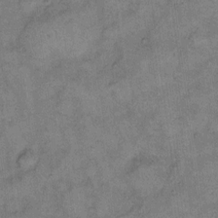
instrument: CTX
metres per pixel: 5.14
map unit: eHh
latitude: 10.7624
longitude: -63.6694
